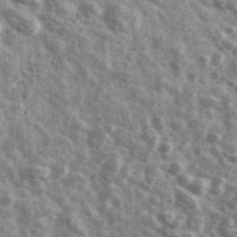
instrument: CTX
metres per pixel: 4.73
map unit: Ave
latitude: 41.8016
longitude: -106.9136
